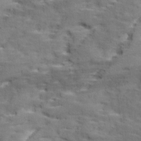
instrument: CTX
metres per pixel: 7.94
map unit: Ave
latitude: 18.3278
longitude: -136.1200
